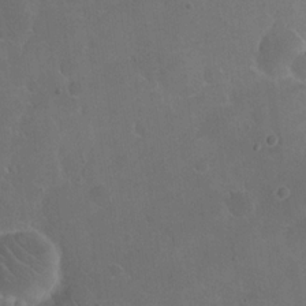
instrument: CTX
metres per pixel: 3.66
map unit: eHh
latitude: 19.3292
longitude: -64.8002
